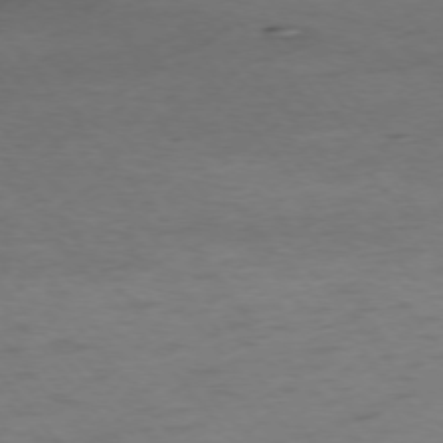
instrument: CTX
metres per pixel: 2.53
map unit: Ap
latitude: -75.6722
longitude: -66.6490
